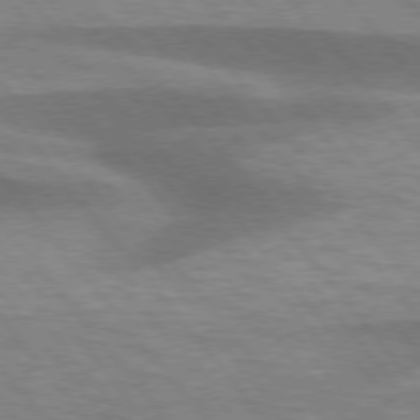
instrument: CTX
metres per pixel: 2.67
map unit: lApd
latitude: 75.7639
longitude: -58.2334
